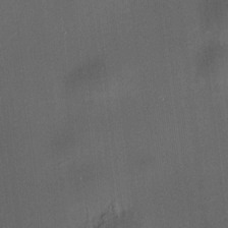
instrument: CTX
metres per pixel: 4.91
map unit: HNhu
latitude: 8.7435
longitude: 13.4077
